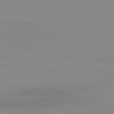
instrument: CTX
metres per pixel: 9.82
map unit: Ap
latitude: -77.7289
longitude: -74.3278
